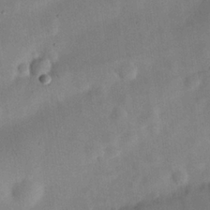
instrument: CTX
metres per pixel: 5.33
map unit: eHh
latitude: 25.4237
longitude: -68.1389
